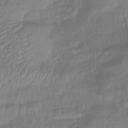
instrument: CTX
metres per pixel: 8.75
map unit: lHb
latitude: -42.9919
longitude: 81.6722
